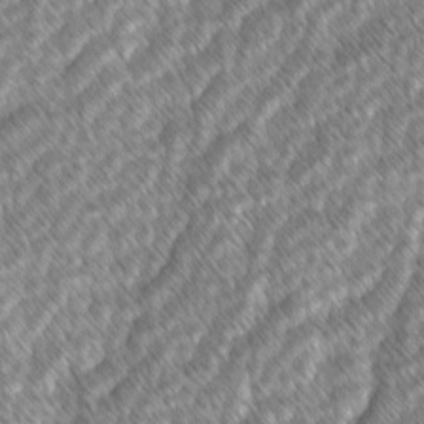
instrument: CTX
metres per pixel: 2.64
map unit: lAvf
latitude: -2.1038
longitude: -114.5167
